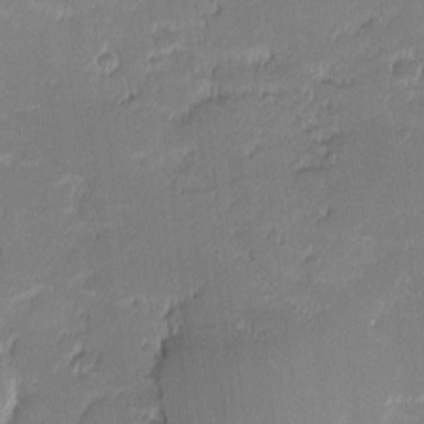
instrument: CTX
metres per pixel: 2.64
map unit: eHh
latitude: -1.1432
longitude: -83.1403
